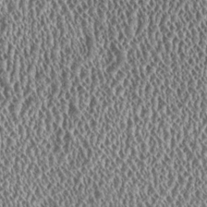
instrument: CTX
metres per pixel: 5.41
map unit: HNhu
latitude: 0.1577
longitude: 0.2173
